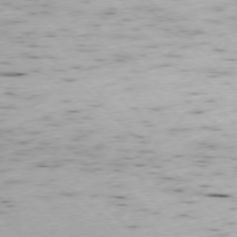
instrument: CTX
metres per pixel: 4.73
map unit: Ap
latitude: -77.5399
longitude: -61.3859
